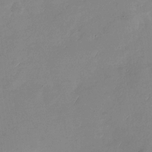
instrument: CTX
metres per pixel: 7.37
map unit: Nhu
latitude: -29.4643
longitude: -59.8772
